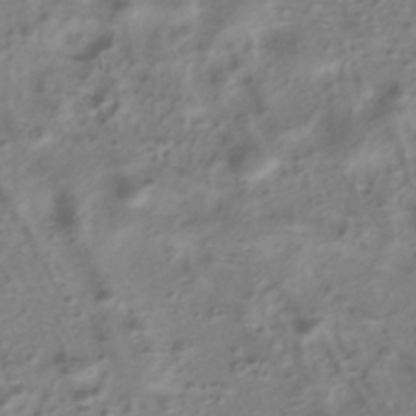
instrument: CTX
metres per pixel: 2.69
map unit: ANa
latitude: -38.9731
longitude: 96.5763
